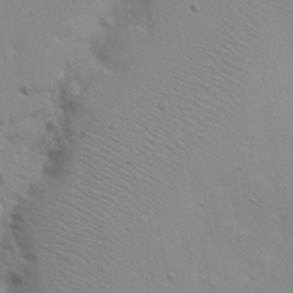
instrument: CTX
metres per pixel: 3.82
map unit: eHh
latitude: 18.3656
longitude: -72.0255
